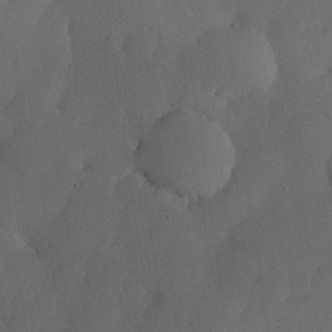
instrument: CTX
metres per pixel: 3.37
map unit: lHvf
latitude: 19.2915
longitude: -115.5560
